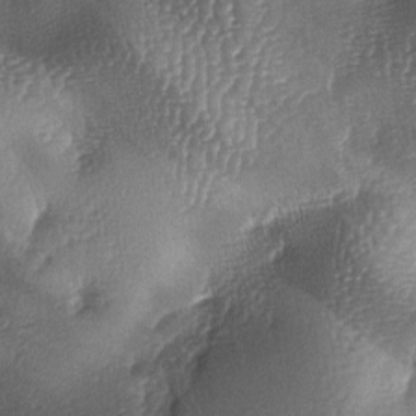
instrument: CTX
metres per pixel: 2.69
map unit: lAa
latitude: -6.0850
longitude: -127.3104
